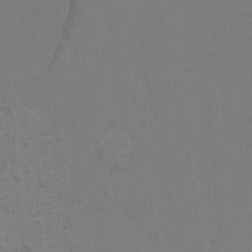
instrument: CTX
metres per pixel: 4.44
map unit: HNhu
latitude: 7.4048
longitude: -4.6868
